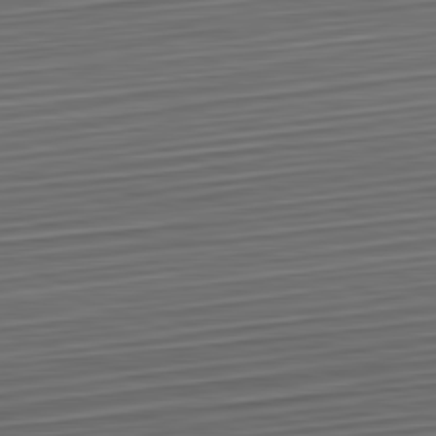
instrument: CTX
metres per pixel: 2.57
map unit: Hpe
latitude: -82.6707
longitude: 15.5022
